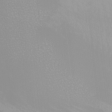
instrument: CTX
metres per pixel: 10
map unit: Nhu
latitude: -4.9730
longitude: -91.8583
